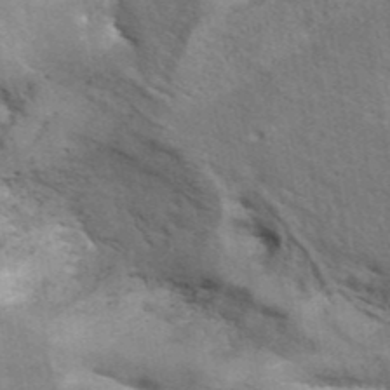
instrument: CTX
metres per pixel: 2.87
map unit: ANa
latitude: 42.1578
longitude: 16.3118
